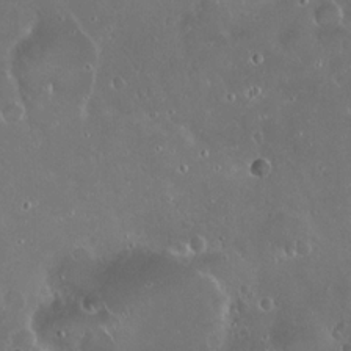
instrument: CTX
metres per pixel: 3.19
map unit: Hto
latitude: 19.3481
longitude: -57.6882
